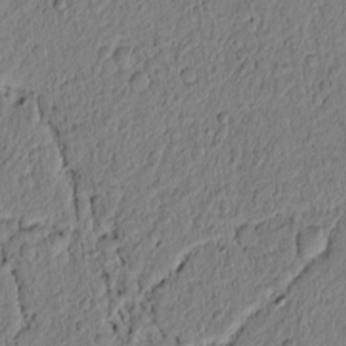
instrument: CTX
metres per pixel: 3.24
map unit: lAvf
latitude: 6.0822
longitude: 164.0850
